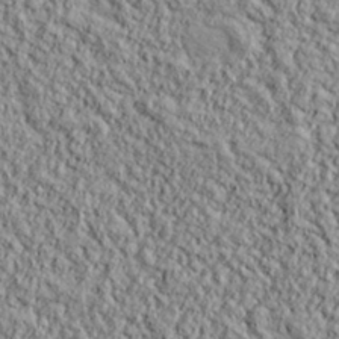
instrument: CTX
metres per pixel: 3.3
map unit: lHvf
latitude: 38.4223
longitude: -91.5182
